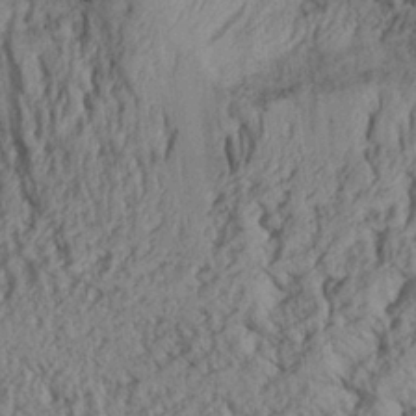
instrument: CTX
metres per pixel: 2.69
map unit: Aa
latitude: 28.3089
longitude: -134.7057
